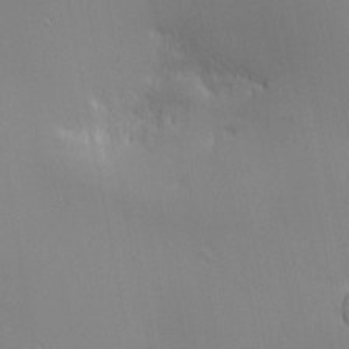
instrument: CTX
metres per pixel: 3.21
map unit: eHh
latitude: -2.7652
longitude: -81.0836
